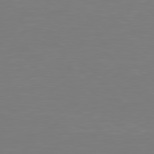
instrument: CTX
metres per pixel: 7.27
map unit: Hpe
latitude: 78.6113
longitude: -137.0648
